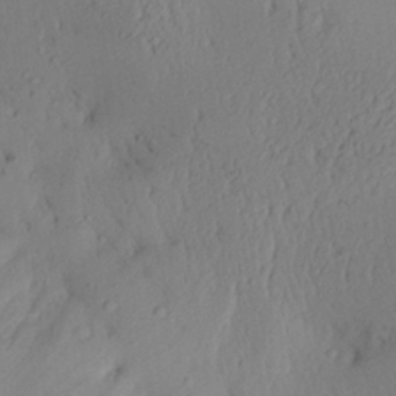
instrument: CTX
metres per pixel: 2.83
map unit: Aa
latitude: 28.6679
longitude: -133.9150
